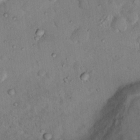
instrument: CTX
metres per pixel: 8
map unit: Nhu
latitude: 12.7058
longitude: -27.4427
